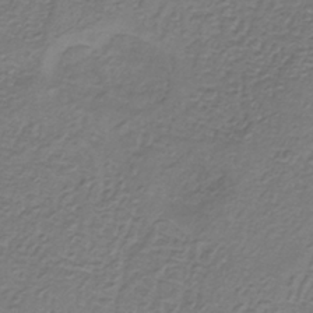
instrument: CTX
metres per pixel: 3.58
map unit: HNb
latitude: -33.1998
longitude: 56.1417
